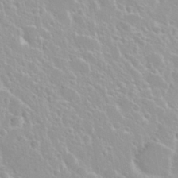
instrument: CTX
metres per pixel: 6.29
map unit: Nhu
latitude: 29.1214
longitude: -54.8380
